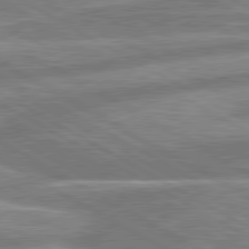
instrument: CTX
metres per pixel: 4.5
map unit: lApd
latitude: 80.3656
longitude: -166.4223
